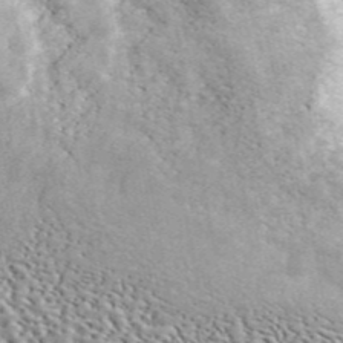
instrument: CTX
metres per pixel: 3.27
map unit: ANa
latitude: 45.4048
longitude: 46.7085
